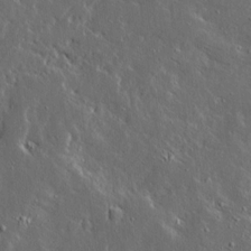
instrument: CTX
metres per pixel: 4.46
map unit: Ave
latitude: 14.5735
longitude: -138.5168
